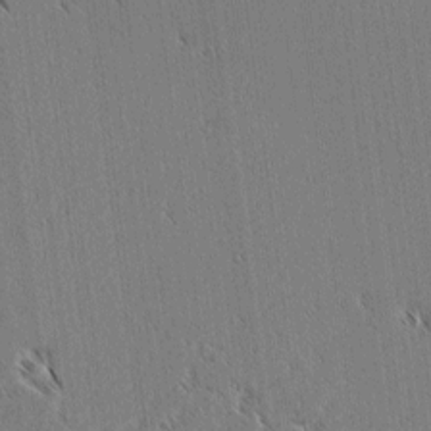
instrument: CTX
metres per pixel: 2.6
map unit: lAvf
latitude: 3.2348
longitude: -106.3845
